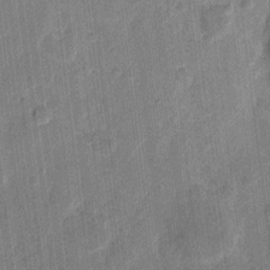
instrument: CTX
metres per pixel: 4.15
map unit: eHh
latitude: 11.0081
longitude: -66.1388
